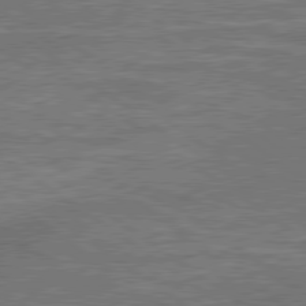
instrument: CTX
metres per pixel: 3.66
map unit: lApd
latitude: 79.4805
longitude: 173.5399
